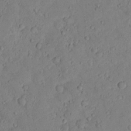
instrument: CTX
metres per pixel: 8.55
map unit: lHvf
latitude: 13.1781
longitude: 177.7856
